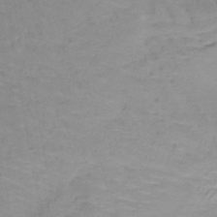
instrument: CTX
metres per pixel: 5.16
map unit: lHb
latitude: -41.8800
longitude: 59.5399
